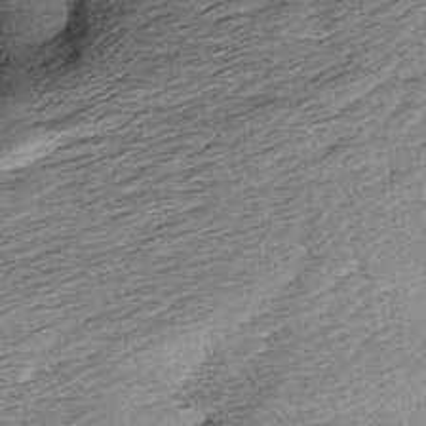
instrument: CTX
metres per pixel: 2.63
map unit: Aa
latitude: 8.1389
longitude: -141.1214
